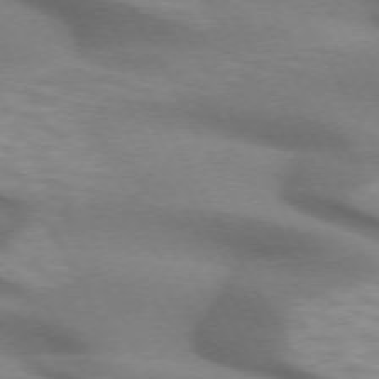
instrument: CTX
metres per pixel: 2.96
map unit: lApd
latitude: 72.0255
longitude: -51.6316
